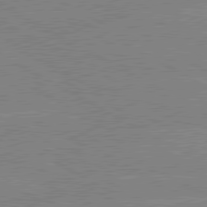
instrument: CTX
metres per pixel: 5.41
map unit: lApd
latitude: 80.2900
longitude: -127.3104
